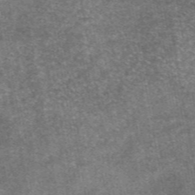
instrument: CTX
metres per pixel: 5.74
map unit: eAb
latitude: 47.3482
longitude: 121.6533
